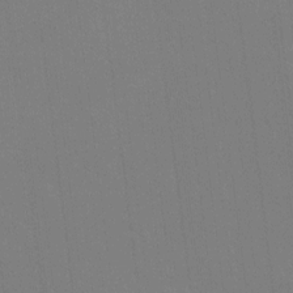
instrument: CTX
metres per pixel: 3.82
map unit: Ht
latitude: -9.9556
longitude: -38.6868
